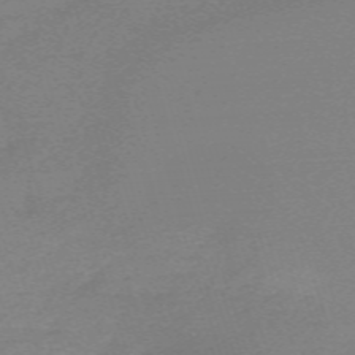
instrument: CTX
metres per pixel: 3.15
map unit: eHh
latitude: -62.4062
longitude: 52.0094
